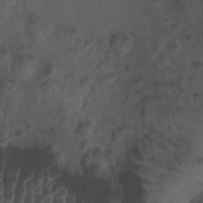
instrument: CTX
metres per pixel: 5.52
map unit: eHh
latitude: -0.3685
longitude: 15.0298
